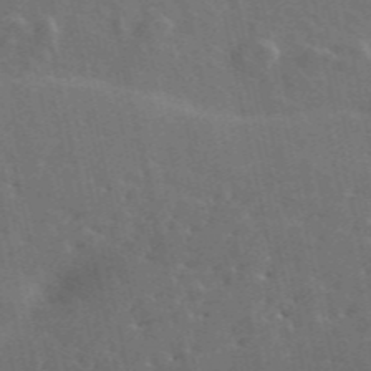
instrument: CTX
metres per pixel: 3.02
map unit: ANa
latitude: 49.1403
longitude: -79.6316
